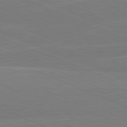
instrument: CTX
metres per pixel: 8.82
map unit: lApd
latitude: 81.6694
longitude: -169.9339
